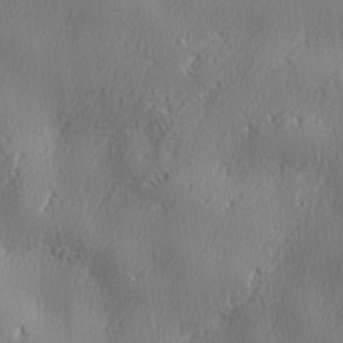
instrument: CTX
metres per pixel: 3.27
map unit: lHvf
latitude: 22.9892
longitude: 141.5210
